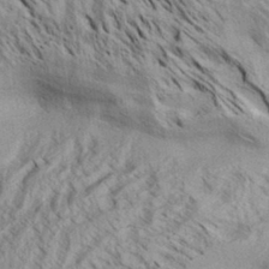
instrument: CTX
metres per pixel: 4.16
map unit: Aa
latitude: 32.5357
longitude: -137.3860
